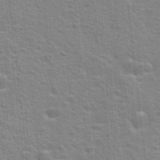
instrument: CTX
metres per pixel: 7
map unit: Hto
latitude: 23.2537
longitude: -47.1970
